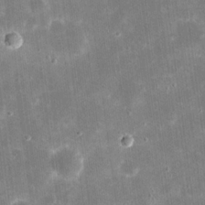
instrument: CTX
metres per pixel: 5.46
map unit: eHh
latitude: 20.9136
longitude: -67.8772
